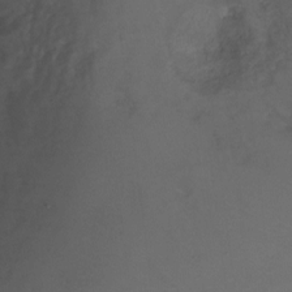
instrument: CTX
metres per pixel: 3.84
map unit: Ht
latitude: -2.3117
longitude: -32.5168
